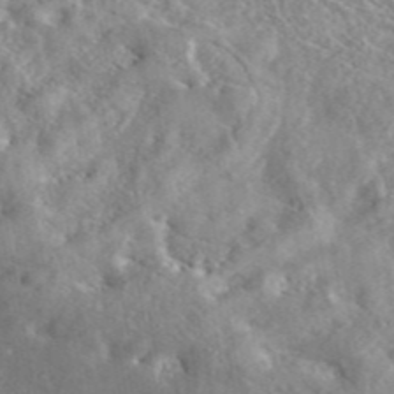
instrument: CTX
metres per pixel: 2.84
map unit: eAb
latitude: 45.0080
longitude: 128.6141
